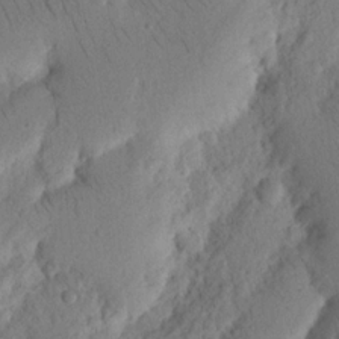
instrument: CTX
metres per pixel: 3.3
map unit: Nhu
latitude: 16.0633
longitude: -75.4993
